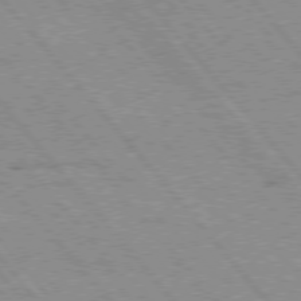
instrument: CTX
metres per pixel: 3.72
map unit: Hpe
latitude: 75.8205
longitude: -150.3467
